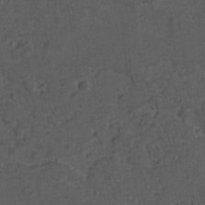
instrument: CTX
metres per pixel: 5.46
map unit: lAvf
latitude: -10.0472
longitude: -120.2523
